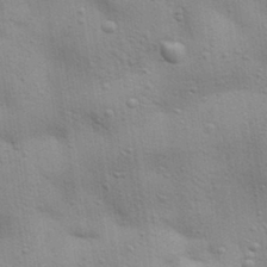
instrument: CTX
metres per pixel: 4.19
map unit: Aa
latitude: 32.3656
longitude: -146.3657
